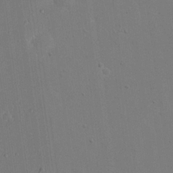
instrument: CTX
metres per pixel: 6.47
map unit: eHh
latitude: 19.6505
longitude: -69.6883
